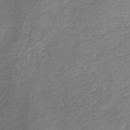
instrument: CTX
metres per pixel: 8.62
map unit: lHb
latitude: -36.3684
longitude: 71.9367
